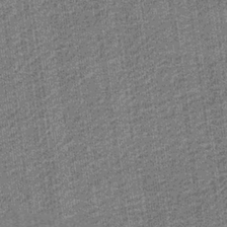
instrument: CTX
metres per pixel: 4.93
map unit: eHb
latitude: -30.3495
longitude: 70.6519
